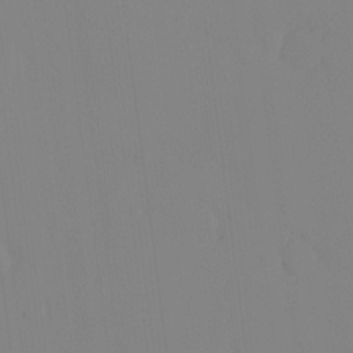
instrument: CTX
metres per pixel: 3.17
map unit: HNhu
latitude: -5.2187
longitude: 14.8219
